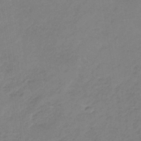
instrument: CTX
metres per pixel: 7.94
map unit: HNb
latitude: -35.0297
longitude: 55.8989
